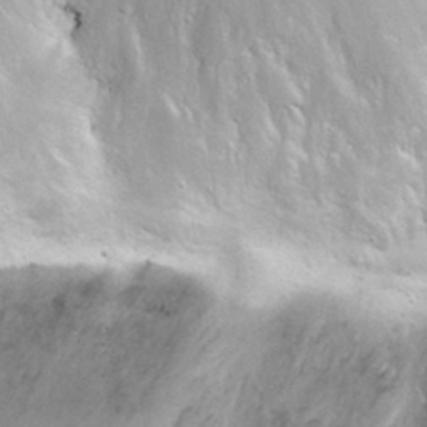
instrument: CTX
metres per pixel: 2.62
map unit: Nhu
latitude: 30.4979
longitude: -55.5560
